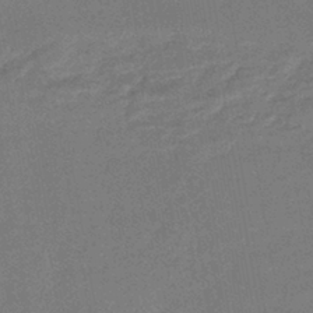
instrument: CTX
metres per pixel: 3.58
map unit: eHb
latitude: -41.8422
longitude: 79.9556
